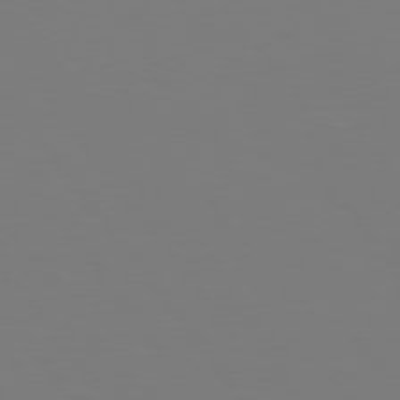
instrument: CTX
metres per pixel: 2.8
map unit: Hpe
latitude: 74.9325
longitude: -123.6316
